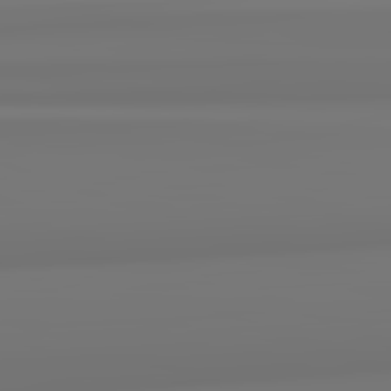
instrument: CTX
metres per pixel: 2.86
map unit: lApd
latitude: 82.3845
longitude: 170.8597
